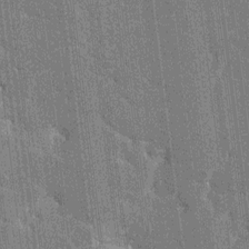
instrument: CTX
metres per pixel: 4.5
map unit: HNhu
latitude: 6.6679
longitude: -5.8772
